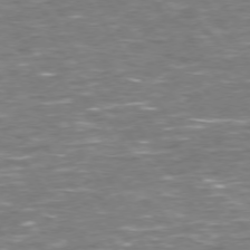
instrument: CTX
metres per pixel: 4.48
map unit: Hpe
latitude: 73.5560
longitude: -125.0269
